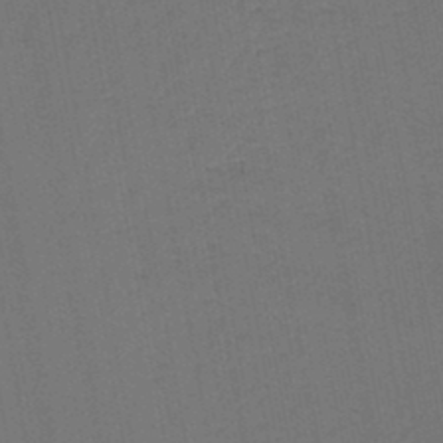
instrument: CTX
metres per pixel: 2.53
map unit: lHb
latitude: -45.7667
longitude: 63.5210
